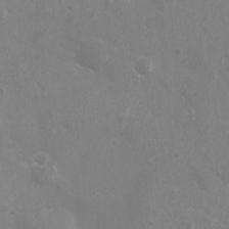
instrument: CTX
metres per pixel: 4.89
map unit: eHh
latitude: -4.3117
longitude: -74.5168
